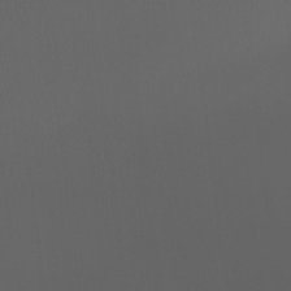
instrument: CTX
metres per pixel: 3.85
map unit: Nhu
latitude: -7.9556
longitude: -94.5924
